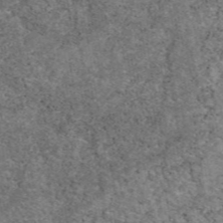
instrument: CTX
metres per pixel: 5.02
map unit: eAb
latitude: 47.2348
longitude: 114.9919
